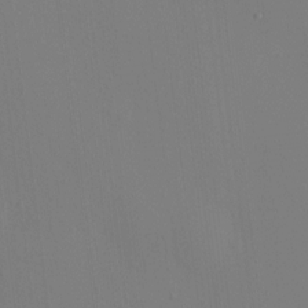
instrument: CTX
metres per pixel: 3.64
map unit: HNhu
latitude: 7.1214
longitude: -0.3467
